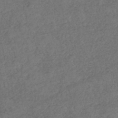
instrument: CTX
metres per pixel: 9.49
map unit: lHb
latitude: -39.8989
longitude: 68.6518
